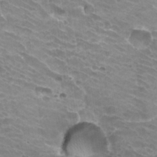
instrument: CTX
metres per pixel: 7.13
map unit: Hto
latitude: 33.5749
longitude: -42.1578
